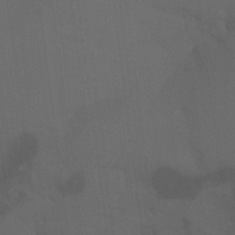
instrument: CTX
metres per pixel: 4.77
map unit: Aa
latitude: -7.4076
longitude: -80.1389
